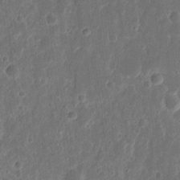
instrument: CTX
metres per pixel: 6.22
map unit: eHh
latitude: 11.1970
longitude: -72.3090
